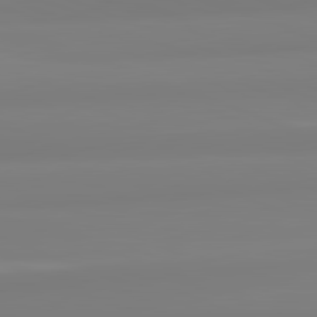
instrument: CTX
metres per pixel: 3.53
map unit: lApd
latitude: 82.5356
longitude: 174.7652
